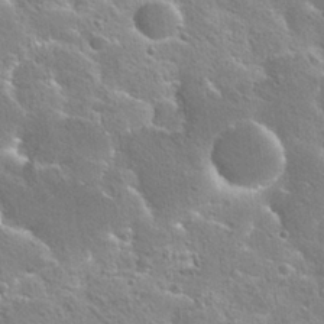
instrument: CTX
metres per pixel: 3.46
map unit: Hto
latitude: 25.6127
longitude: -45.3292
